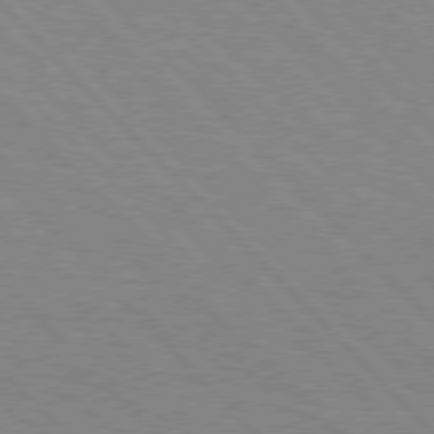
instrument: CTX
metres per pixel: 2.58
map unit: Hpe
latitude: 76.8191
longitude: -126.7435
